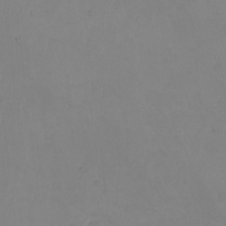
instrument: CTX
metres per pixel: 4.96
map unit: eHh
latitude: -2.0849
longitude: -74.7057
